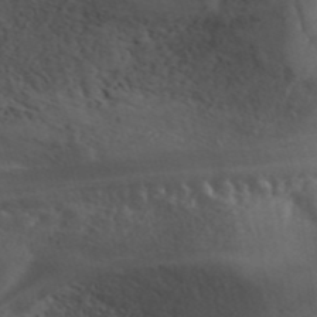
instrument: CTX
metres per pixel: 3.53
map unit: ANa
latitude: 41.5749
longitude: 34.3306
